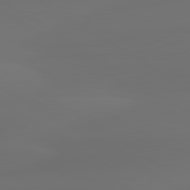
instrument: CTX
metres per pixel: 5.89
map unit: lApd
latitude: 80.2333
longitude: -84.8947
